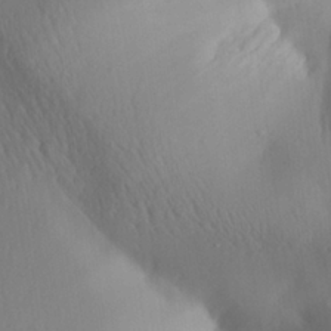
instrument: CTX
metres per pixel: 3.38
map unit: Aa
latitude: 25.4237
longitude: -136.9514
